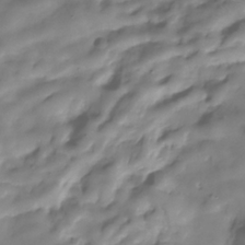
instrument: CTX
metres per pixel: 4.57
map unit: Hve
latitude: -30.4440
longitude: 94.1983
